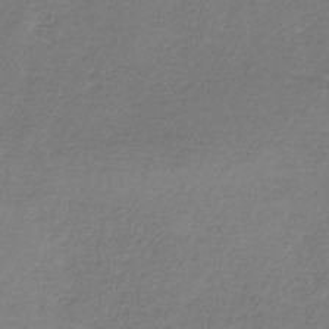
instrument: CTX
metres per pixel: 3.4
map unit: HNb
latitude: -34.5385
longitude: 55.7100
